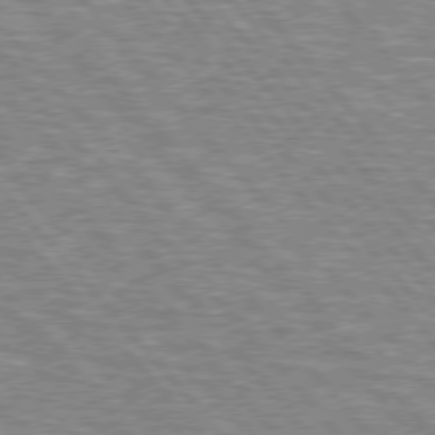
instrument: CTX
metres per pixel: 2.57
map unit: lApd
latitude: 76.1577
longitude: -80.5546
